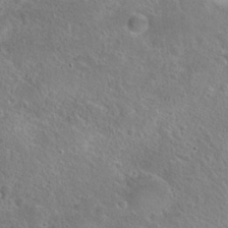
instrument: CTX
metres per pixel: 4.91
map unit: Hto
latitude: 23.6694
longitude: -48.8380
